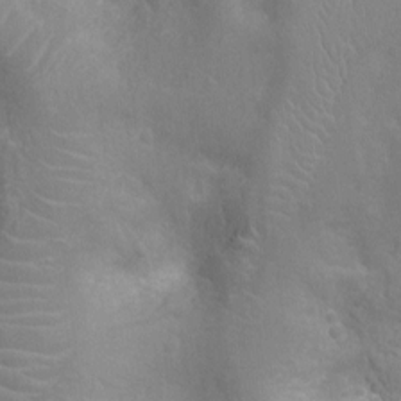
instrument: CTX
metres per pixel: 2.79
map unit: Nhu
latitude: -14.8786
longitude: -25.3670
